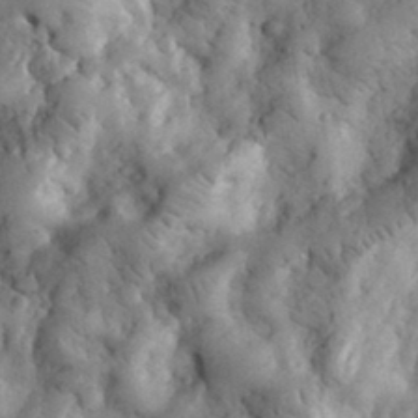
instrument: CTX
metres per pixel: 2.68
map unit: eHh
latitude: 33.0081
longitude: -68.3845
